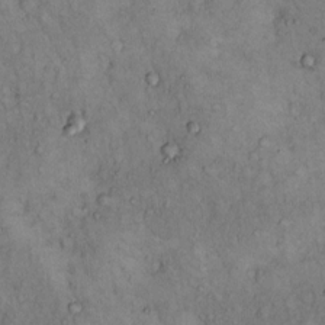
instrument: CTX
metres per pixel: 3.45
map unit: Hto
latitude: 11.1214
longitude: -60.1200
